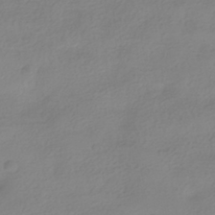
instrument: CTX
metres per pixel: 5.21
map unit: HNhu
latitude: -40.4818
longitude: 96.6519
